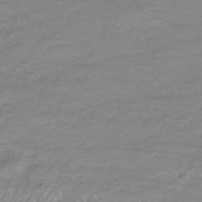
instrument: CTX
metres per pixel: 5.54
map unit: lHb
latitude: -33.9178
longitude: 70.3117
